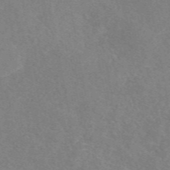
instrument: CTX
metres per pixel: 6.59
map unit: eAb
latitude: 48.5546
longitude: 119.2187
